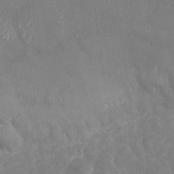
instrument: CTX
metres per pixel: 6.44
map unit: Nhu
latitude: -27.9367
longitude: -58.2145
